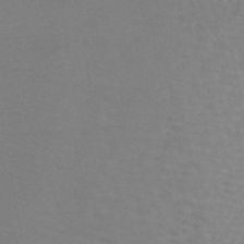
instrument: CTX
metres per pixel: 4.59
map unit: lHb
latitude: -42.5195
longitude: 71.7856
